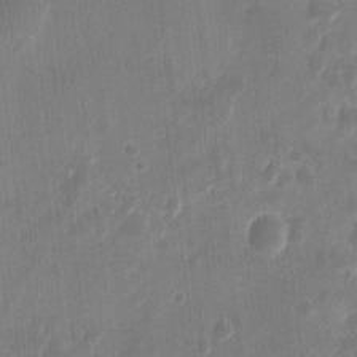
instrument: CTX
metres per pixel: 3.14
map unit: eHh
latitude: 9.0081
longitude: -73.2537
